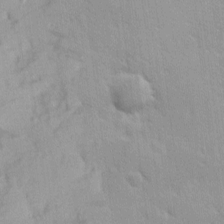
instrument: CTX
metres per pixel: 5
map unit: Ave
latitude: 9.9717
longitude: -102.9325
